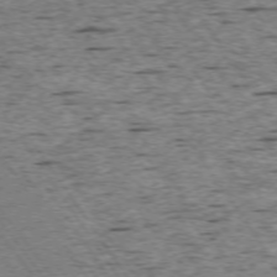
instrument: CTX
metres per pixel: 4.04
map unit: Ap
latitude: -74.3873
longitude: -88.4412
